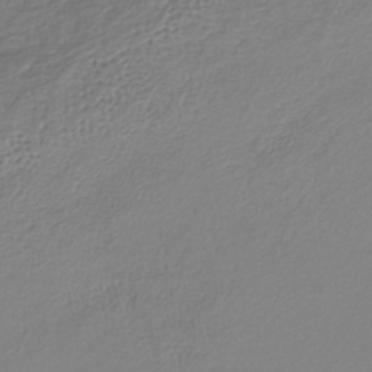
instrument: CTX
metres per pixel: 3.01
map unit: lHb
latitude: -38.4062
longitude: 70.3873
